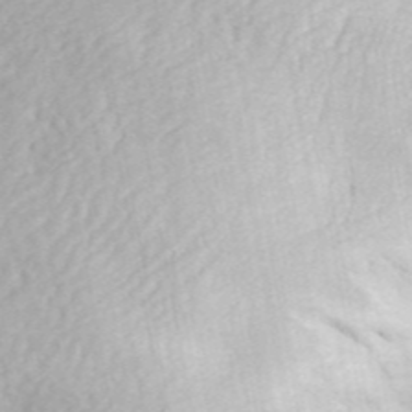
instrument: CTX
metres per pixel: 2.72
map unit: ANa
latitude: 45.5938
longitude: 28.1984
